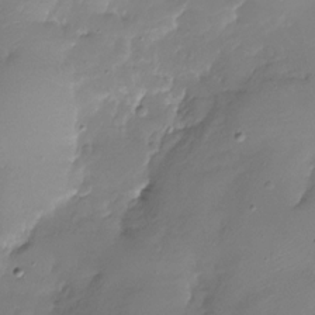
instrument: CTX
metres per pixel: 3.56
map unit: Nhu
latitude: -28.3306
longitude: -59.7828
